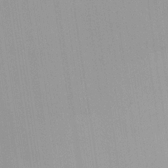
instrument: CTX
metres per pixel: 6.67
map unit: HNhu
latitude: 6.8947
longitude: -2.2333
